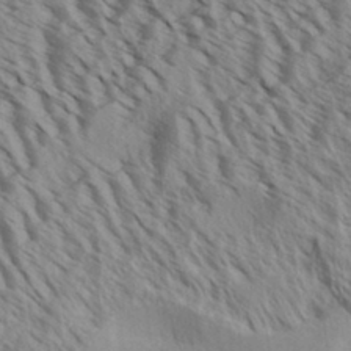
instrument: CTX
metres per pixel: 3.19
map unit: Aa
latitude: 31.6316
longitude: -137.5560
